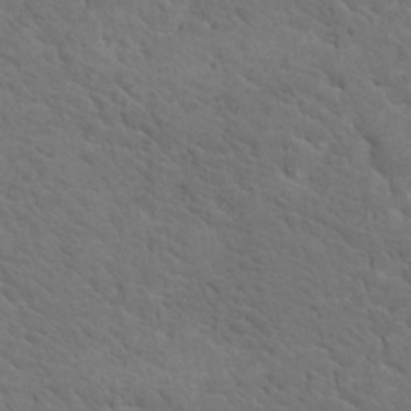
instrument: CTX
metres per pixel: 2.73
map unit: Nhu
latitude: 18.1200
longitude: -33.5182
